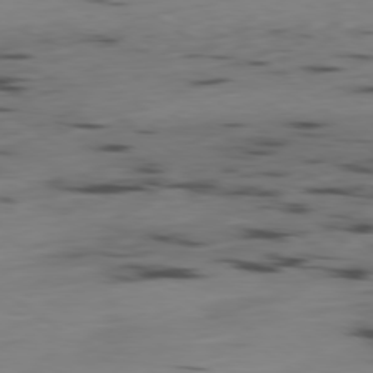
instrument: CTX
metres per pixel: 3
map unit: Ap
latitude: -79.7855
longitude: -62.9136
